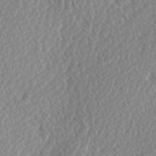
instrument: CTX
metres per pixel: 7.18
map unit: Hve
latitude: 1.5938
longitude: -123.9150
